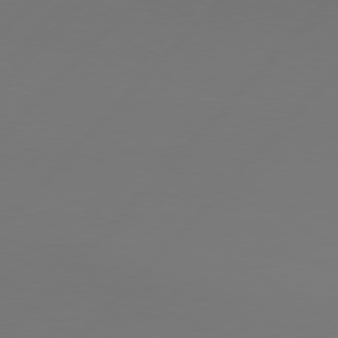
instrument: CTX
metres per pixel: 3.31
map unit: Hpe
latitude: 76.5168
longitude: -137.6505
